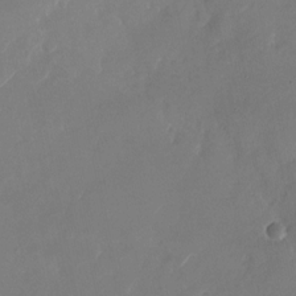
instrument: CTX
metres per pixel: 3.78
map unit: Nhu
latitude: -28.5574
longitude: -70.7435
